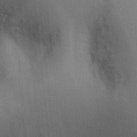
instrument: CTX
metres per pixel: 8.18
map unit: Ht
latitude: -2.3117
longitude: -14.8002
